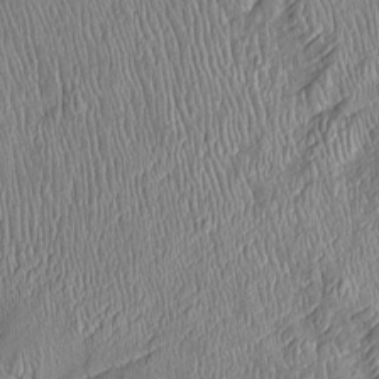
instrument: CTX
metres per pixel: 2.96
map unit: Htu
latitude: -6.1794
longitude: 155.2754
